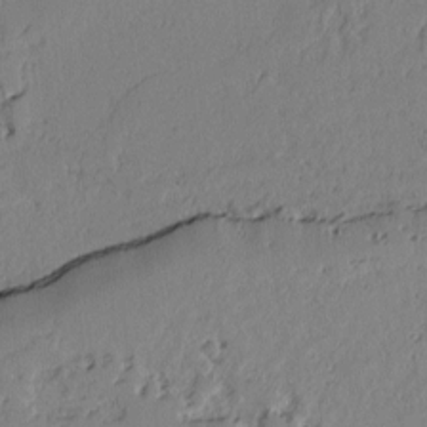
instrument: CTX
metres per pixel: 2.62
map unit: lAvf
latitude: -2.5195
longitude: -106.2900
